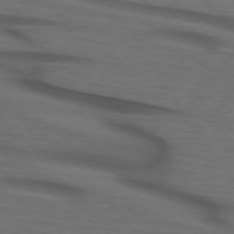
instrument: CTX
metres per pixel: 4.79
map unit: lApd
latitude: 73.6694
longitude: -74.3467
